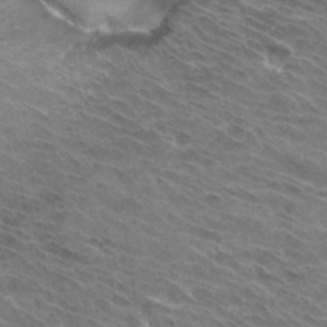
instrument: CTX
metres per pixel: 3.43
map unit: Hto
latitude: 32.3278
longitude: -44.6301
